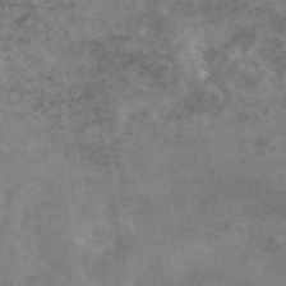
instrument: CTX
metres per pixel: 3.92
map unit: eAb
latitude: 45.5560
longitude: 124.3306
